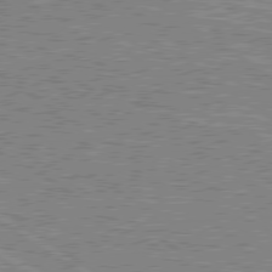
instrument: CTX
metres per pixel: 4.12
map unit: lApd
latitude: 79.1592
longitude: -162.2901
